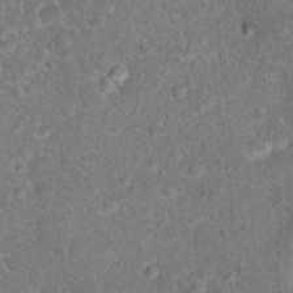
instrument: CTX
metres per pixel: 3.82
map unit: Hto
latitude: 17.7261
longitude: -42.5168
